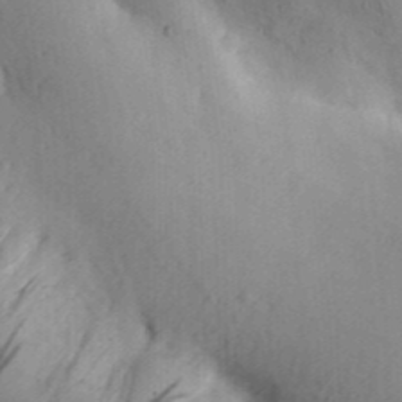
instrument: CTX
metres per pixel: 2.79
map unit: Aa
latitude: 30.3845
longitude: -142.2901
